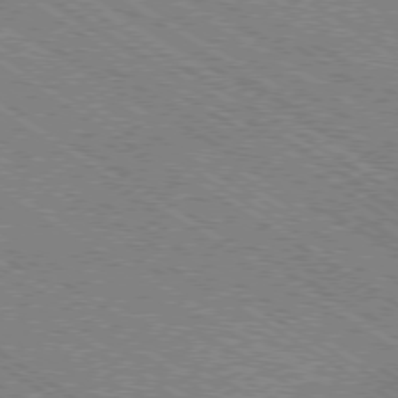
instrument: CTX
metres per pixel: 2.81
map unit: Ap
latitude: -79.1431
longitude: -78.8758
